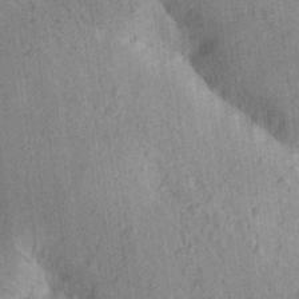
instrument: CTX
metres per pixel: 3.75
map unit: Aa
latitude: 27.5938
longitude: -149.1403
